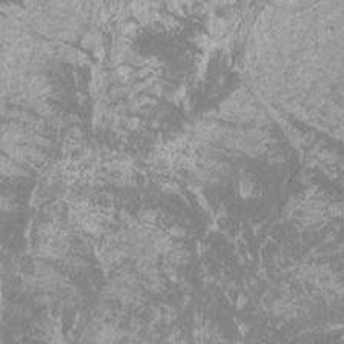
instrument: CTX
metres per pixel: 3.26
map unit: Htu
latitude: -12.4629
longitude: -71.8016
